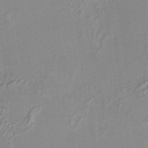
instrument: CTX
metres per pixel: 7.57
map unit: HNhu
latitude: 6.2900
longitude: 9.4643
